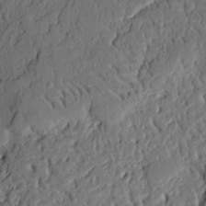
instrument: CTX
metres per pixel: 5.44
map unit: Ht
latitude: 9.6316
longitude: -78.2334
